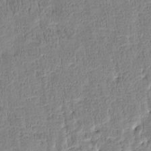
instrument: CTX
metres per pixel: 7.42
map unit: Htu
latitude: -4.6896
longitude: 173.0108
